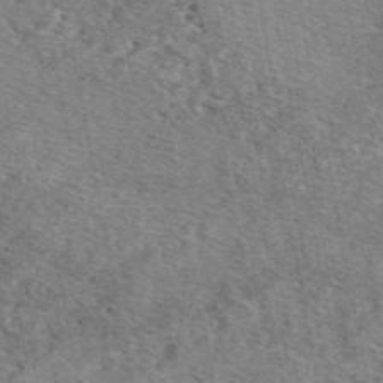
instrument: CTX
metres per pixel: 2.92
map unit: eAb
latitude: 48.8947
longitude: 114.1039
